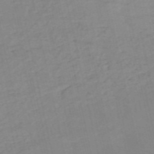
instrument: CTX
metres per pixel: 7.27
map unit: HNb
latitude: -54.1039
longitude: -46.0822
